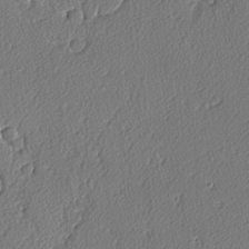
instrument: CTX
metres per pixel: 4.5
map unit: lAvf
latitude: -3.6532
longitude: -108.8380
